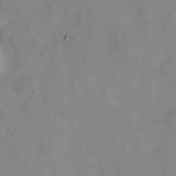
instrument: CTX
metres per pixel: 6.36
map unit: Nve
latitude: -22.4440
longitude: 106.4629
